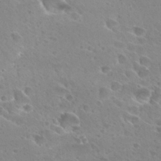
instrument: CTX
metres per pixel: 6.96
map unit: Hto
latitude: 27.9717
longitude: -39.9150
